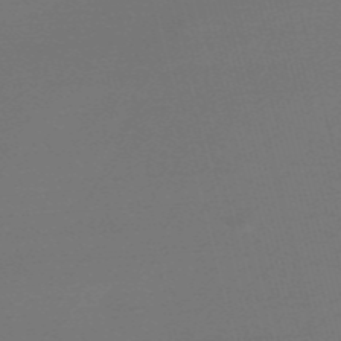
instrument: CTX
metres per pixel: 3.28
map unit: Nve
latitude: -57.1809
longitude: 63.1998
